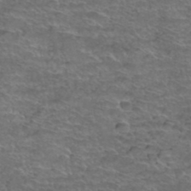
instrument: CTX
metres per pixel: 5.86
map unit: Hto
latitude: 38.7246
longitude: -43.2348
